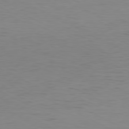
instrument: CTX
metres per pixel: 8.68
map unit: Hpe
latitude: -81.0109
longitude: 19.5588
